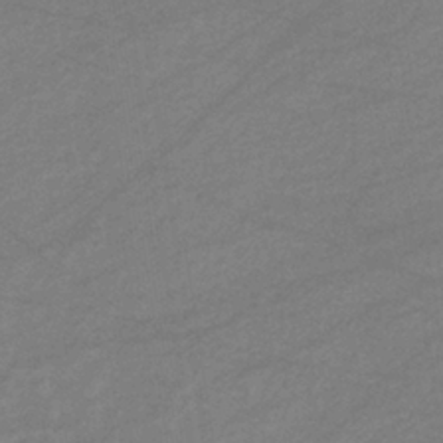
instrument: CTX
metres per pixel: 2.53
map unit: eHb
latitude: -37.0864
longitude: 75.8045
